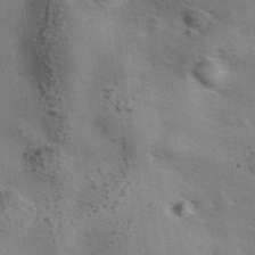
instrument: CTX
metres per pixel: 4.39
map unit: Nhe
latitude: -34.7463
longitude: -130.4979
